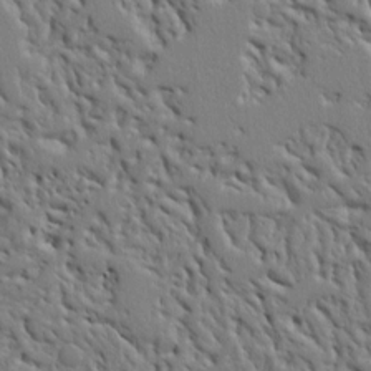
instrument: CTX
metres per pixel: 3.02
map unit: Ht
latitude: 8.4790
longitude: -76.3089
